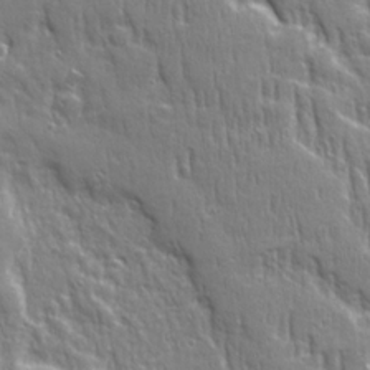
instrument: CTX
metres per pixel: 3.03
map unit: Ave
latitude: 22.4223
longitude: -134.9324
